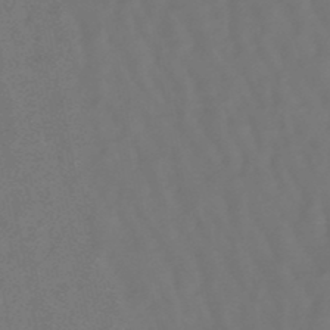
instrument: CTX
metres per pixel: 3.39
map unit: lHb
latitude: -47.5777
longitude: 79.0675
